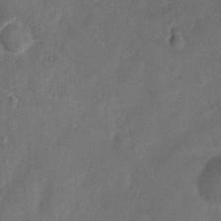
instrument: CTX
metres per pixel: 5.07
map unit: Nhu
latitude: 6.0444
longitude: -23.1214
